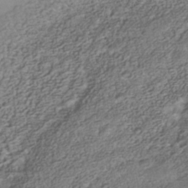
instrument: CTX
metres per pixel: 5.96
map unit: Nhe
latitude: -40.7652
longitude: -100.6491
